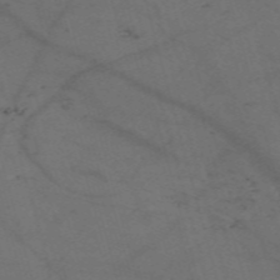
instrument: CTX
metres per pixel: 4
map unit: Nve
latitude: -59.0108
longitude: 51.6155
